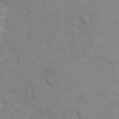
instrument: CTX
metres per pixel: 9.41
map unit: Hto
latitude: 12.5168
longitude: -56.9324
